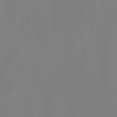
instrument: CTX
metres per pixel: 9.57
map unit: lHb
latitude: -49.2187
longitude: 69.7477
